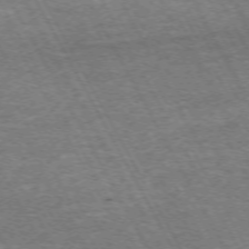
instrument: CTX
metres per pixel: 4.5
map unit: Hpe
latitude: -72.2928
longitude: 12.1039
